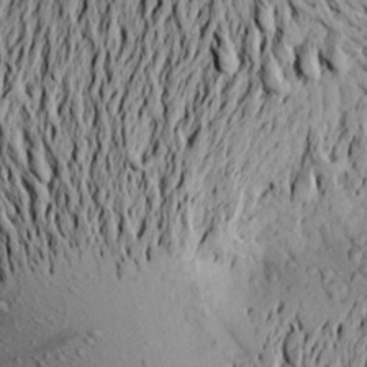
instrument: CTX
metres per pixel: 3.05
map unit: Aa
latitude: 20.7813
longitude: -149.8017
